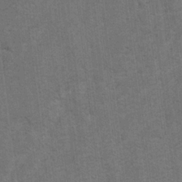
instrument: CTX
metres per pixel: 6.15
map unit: lAvf
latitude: -5.5777
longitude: -114.3656
